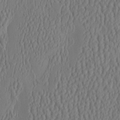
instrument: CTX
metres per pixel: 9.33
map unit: HNhu
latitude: -3.2942
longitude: 13.2943
